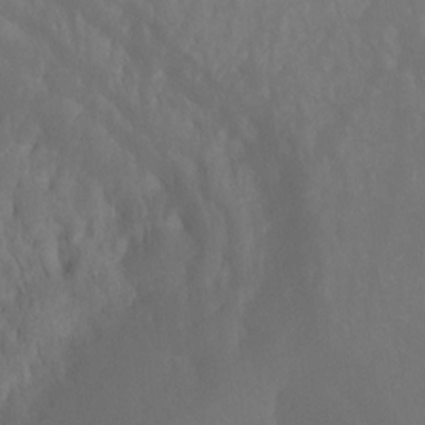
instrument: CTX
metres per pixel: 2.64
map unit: Ht
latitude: -8.7841
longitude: -33.5749
